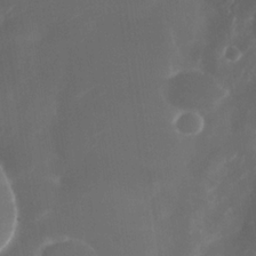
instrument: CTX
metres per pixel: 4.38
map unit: Nhe
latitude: -34.1984
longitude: -145.3859
